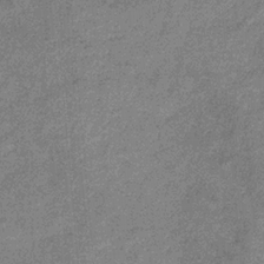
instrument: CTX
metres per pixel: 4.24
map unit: HNb
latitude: -31.3132
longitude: 61.0298
